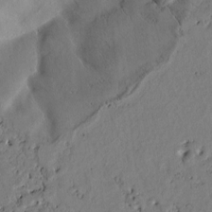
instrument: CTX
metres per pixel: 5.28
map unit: Htu
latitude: -2.4817
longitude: 167.3887
